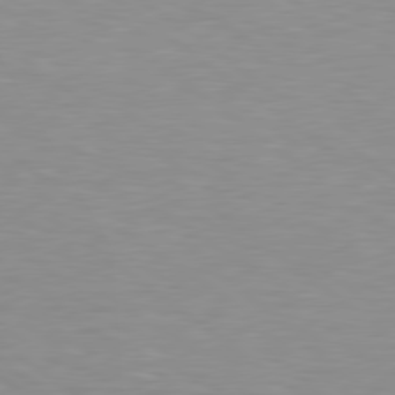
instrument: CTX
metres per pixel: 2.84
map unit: lApd
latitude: 79.2159
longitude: -89.7639
